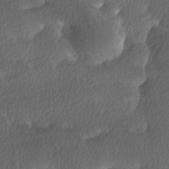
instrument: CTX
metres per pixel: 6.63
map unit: Ave
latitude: 8.9703
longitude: -106.6679
